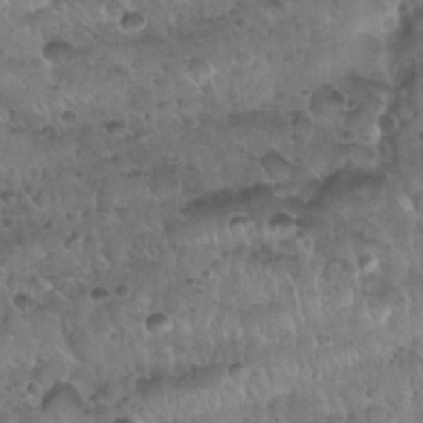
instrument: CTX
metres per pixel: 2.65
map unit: Nhu
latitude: 30.1389
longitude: -53.4993
